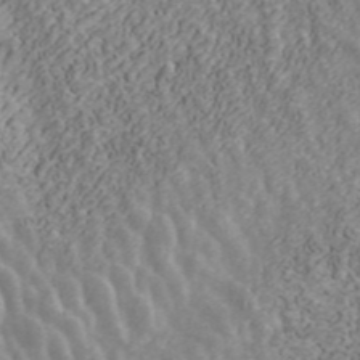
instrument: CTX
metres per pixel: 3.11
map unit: ANa
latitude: 43.7639
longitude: 28.9353
